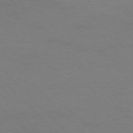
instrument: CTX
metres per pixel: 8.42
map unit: Ap
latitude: -77.1809
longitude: -71.7072
